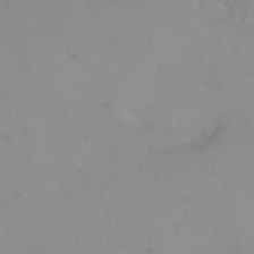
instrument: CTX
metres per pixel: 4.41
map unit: Nhu
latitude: -4.8408
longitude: -81.3671
